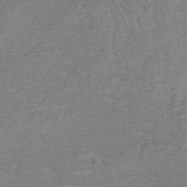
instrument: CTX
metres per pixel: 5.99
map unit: lHb
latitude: -39.0298
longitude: 60.1606
